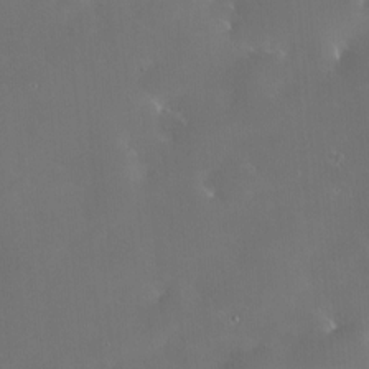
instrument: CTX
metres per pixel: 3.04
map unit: HNhu
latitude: 5.8016
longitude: 13.8422
